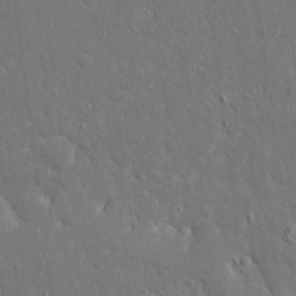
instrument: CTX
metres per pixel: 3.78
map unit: Ave
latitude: 17.9717
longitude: -140.8191
